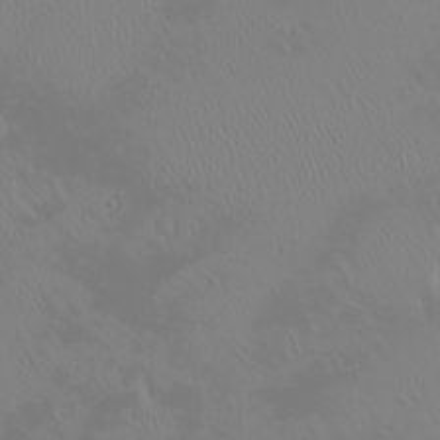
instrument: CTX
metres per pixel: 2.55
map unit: eHh
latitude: -2.0283
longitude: 19.7289
